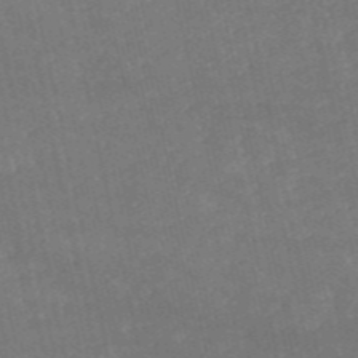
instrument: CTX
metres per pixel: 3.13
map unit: HNb
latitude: -54.0283
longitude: -35.5749
